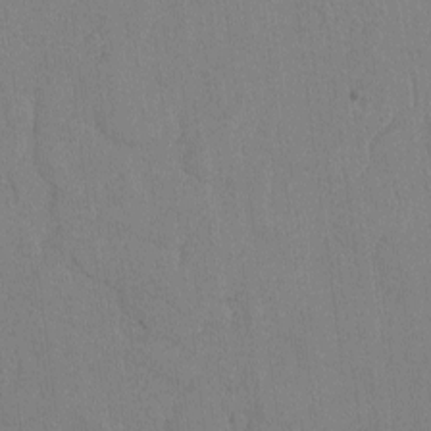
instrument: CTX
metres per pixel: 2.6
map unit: lAvf
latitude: -5.9178
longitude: -114.2333
